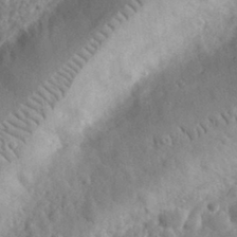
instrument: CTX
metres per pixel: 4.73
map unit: eHh
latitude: 30.8380
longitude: -70.8191
